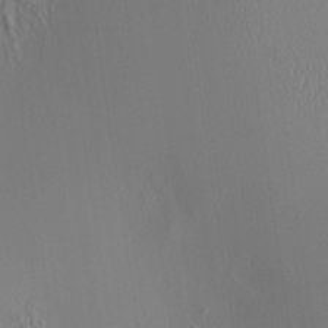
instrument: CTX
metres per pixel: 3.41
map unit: HNhu
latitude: 8.2901
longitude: 14.6708
